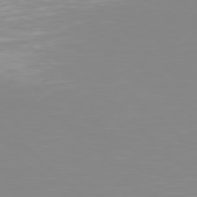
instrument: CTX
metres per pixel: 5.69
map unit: Hpe
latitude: 77.7449
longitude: -173.1592
